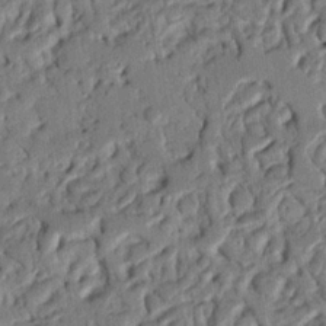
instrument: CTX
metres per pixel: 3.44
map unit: Nhu
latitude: 20.1389
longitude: -78.3468
